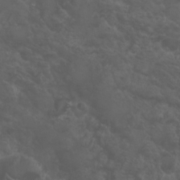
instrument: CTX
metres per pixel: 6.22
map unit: eHh
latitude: 24.5923
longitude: -62.9892
